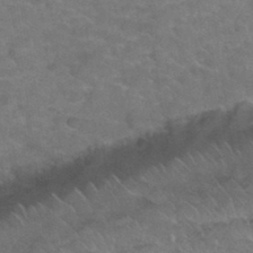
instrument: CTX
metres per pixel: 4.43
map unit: Hto
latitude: 35.7260
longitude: -49.8016
